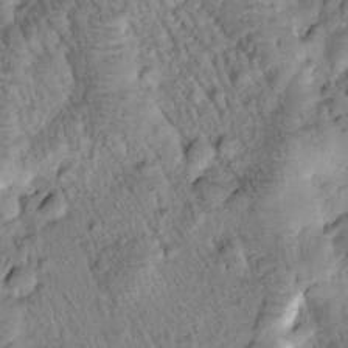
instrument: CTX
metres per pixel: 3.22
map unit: Htu
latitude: -0.7653
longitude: 173.4454
